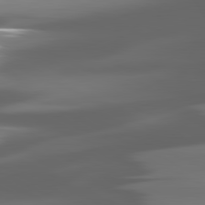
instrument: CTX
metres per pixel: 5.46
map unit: lApd
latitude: 81.3671
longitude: -145.4048
